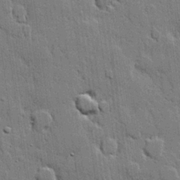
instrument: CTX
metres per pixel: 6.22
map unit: lHvf
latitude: 20.6113
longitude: 145.8422
